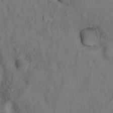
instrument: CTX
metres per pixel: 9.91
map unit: Hto
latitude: 14.8569
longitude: -30.7625
